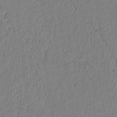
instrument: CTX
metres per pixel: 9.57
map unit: lAvf
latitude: 6.2900
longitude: 166.3873
